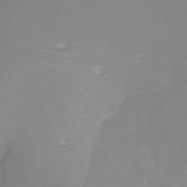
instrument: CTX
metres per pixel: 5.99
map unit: Nhu
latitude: -8.7463
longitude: -80.4034
